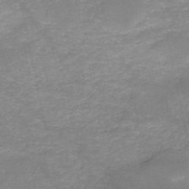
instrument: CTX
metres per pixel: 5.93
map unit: HNb
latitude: -50.4629
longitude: -39.1214
